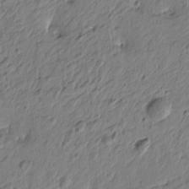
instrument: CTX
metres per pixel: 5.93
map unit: Htu
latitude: -4.6896
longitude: 179.7288
